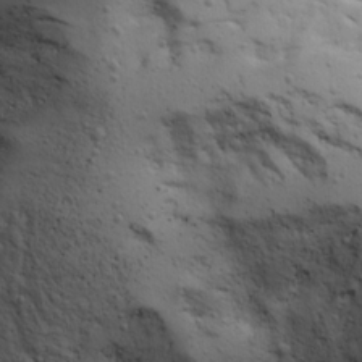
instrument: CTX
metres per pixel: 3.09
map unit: Ave
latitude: 22.6679
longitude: -132.8758
